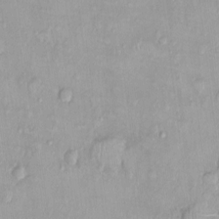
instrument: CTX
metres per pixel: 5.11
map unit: Nhu
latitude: 0.1766
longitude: -15.3104
